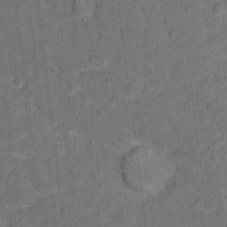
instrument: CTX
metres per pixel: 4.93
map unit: Hto
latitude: 15.7072
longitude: -36.5357
